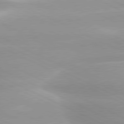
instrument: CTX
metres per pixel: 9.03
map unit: lApd
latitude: 79.8773
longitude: -120.7813
